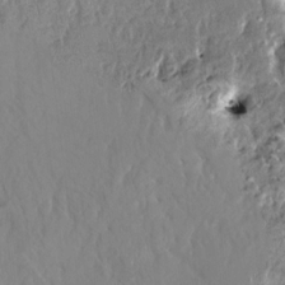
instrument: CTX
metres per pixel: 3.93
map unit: HNhu
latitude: 3.7071
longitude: 7.8233
